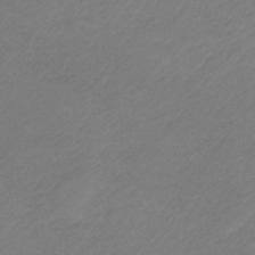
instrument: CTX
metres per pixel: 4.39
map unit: HNb
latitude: -34.0850
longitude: 61.3321
